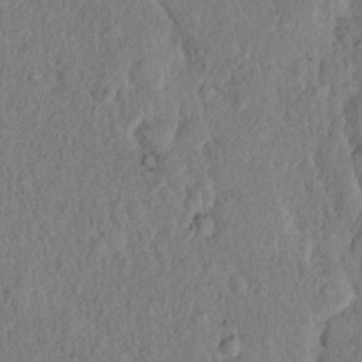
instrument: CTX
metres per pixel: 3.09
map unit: eHh
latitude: 18.5734
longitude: -62.5168
